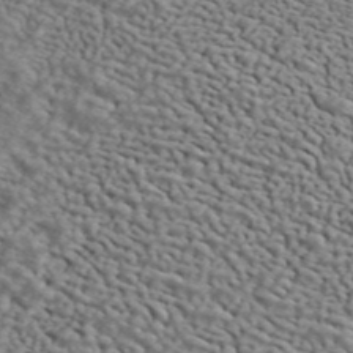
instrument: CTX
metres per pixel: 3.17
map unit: ANa
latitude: 43.6316
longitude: 45.4077
